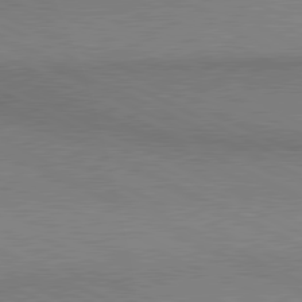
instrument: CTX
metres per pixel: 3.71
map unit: lApd
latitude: 80.6868
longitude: 148.1795
